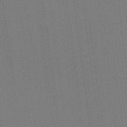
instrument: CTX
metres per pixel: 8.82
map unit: Hve
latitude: 18.4601
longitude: 149.9367
